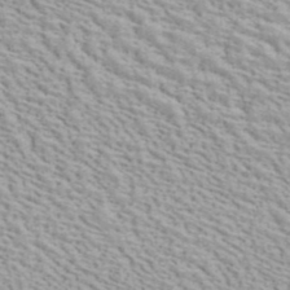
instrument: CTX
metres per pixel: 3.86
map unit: ANa
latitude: 41.1781
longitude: 18.8408
